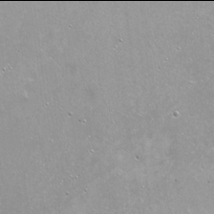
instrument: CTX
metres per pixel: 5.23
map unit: Nhu
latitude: -6.0094
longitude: -47.6883
